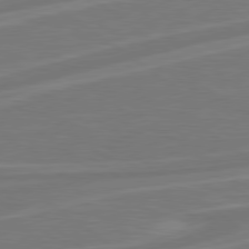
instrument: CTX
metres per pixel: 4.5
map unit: Hpe
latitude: 79.0459
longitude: -126.8758
